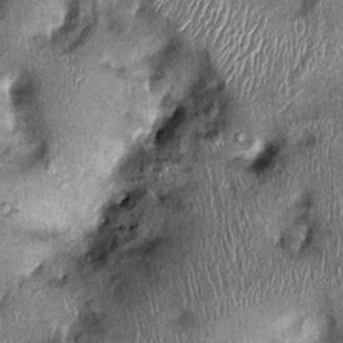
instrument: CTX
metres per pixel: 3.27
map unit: Ht
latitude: -0.2173
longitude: -12.6113
